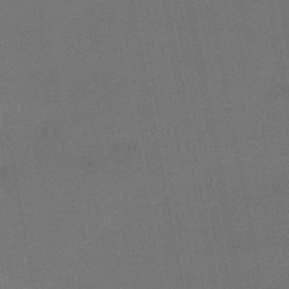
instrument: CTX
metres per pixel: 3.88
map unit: HNb
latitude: -47.5210
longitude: -39.1970
